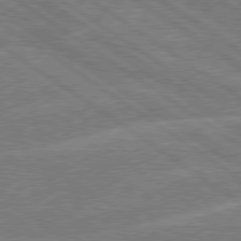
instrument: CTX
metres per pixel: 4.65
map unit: Hpe
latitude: 78.9325
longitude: -130.8569
